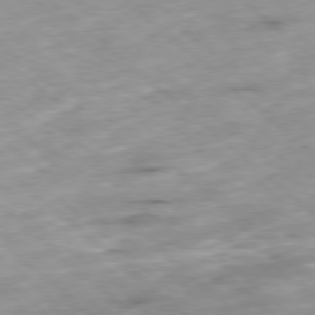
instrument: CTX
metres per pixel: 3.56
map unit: Hpe
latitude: -78.7085
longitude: -16.0822
